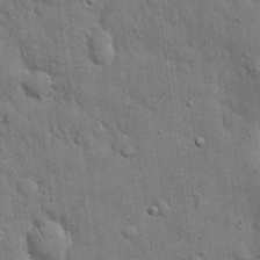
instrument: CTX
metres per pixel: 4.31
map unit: eHh
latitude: 19.6694
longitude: -61.6505
